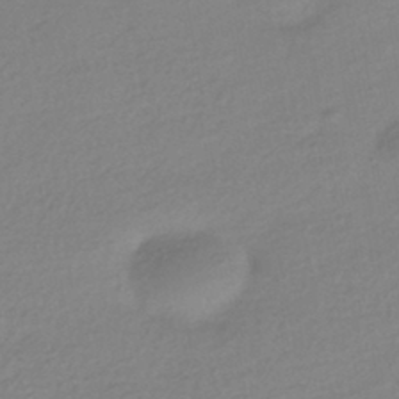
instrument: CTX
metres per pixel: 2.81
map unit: HNhu
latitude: -42.1794
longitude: 96.0850
